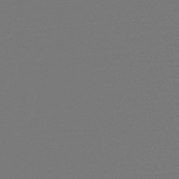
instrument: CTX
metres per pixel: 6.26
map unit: lHb
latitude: -46.8975
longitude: 65.8234
